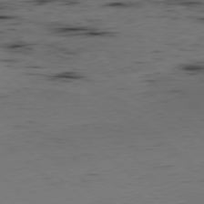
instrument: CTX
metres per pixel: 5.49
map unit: Hpe
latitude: -79.5021
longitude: 9.3887
